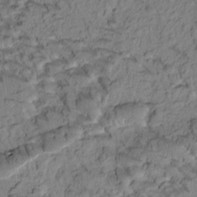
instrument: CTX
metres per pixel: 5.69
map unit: Htu
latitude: -1.6911
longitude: 172.1983
